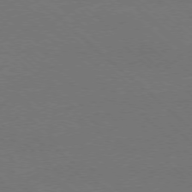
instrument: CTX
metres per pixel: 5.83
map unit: Ap
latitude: -77.8233
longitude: -84.2145
